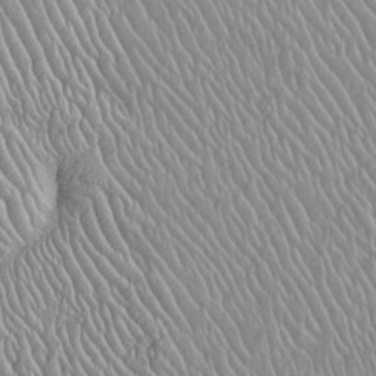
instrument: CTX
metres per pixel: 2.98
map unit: Htu
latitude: -6.2928
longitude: 153.6910
